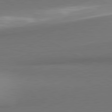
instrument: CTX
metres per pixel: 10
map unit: lApd
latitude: 81.2726
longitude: 155.3888
